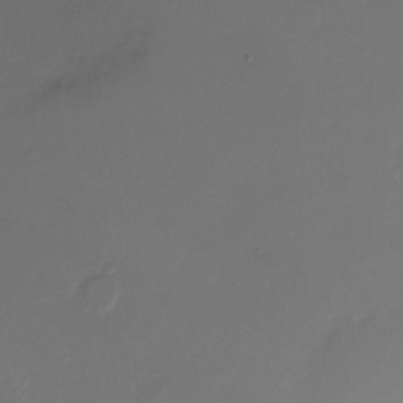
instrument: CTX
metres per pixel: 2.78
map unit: Nve
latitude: -20.6518
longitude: 105.5588
